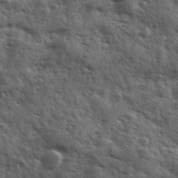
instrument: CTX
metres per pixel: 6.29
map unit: Ave
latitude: 11.7450
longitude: -102.9513
